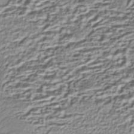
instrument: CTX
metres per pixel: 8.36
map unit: Nhe
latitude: -45.2187
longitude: 151.8800
